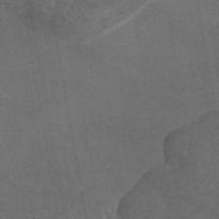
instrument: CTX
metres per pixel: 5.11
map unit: eAb
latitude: 45.3481
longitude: 115.5588
